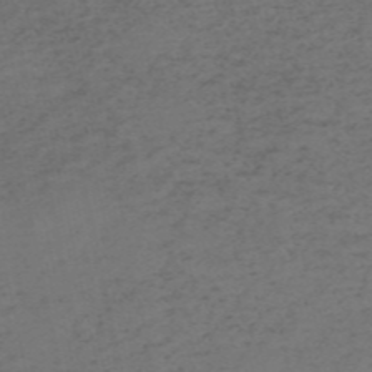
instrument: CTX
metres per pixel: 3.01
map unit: HNb
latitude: -55.8611
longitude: -43.7072
